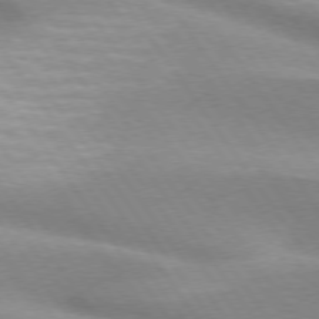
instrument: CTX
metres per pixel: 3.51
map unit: lApd
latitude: 74.9514
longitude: -63.7828
